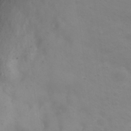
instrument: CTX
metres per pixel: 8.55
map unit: Nhu
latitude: 23.3104
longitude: -61.9339
